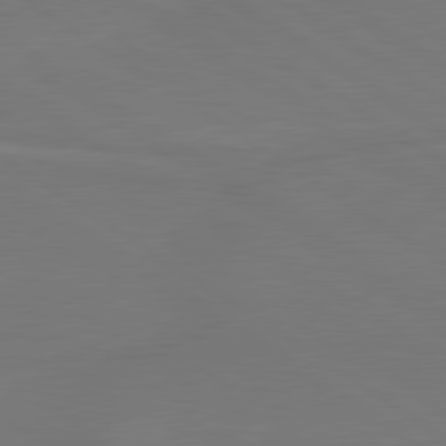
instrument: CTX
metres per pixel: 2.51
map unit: lApd
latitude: 79.9906
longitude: 163.0864
